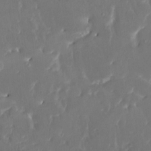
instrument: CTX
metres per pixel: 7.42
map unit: HNhu
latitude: 4.5735
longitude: 10.1228
